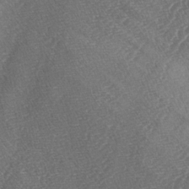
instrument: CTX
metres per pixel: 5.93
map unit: lAa
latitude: -4.8219
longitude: -129.7449
